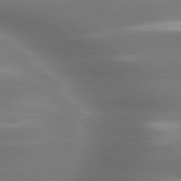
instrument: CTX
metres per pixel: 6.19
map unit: lApd
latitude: 79.6505
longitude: -117.8583
